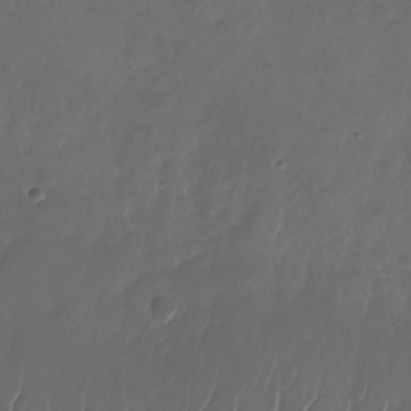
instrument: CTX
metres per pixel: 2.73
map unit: Nhu
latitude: -28.1606
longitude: -66.3278
